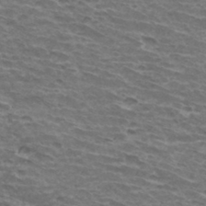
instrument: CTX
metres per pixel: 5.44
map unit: Hto
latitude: 34.0255
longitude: -42.5357
